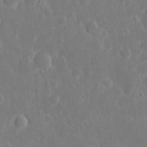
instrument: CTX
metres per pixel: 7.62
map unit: eHh
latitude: 7.6883
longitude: -70.7624
